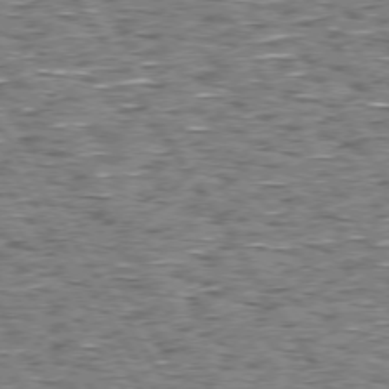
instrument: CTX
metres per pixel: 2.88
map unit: Hpe
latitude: 73.9528
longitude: -133.5938
